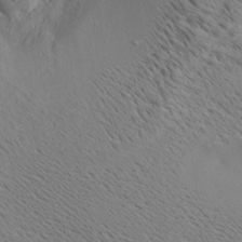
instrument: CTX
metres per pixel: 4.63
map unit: lAa
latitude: 18.8191
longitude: -139.8394
